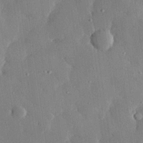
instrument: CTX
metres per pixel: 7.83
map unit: eHh
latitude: 28.5357
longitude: -79.6883
